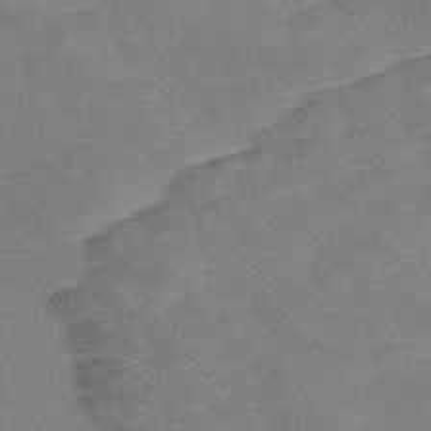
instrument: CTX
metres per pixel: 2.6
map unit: Nve
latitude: -58.3495
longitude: 51.2754
